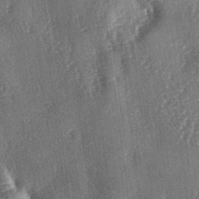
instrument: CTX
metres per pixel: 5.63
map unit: lAa
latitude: -4.6329
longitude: -126.5546
